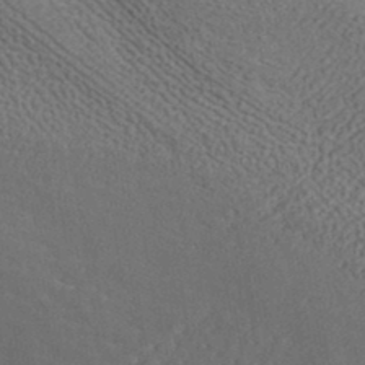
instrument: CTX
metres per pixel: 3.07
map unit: ANa
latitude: 37.5182
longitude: 20.4818
